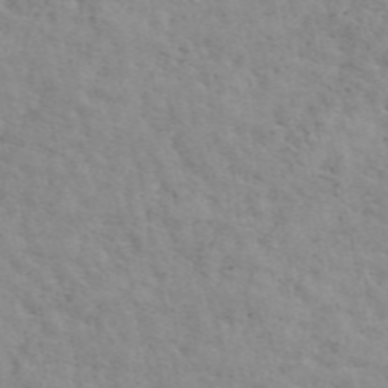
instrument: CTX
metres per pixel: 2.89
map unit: ANa
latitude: 49.9339
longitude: -72.9892
